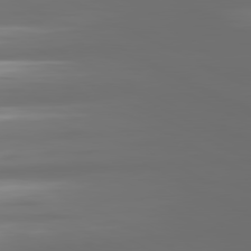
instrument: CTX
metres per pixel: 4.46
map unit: lApd
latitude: 81.0458
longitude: -138.9703
